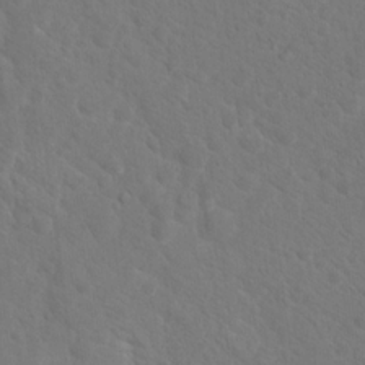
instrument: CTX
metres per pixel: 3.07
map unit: Hto
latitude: 18.6490
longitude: -36.2712
